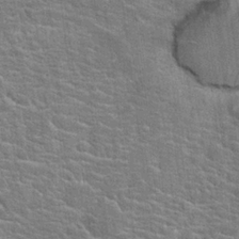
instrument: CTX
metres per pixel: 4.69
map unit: Hto
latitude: 20.3656
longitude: -44.1955
